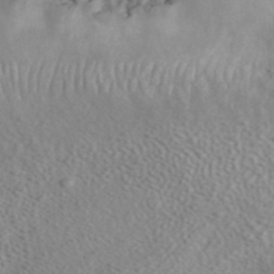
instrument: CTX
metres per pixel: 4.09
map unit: ANa
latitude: 41.4804
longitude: 14.6519
